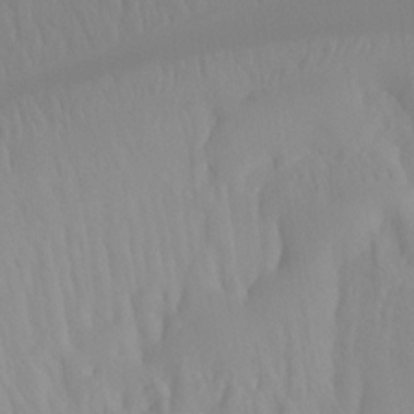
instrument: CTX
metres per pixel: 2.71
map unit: Htu
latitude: -15.5022
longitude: -47.3671
